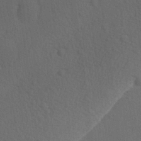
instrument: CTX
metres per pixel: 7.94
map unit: Ave
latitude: -8.4818
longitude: -121.1970
